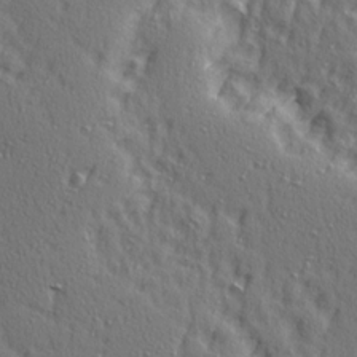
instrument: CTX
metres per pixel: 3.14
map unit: Ave
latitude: 15.4427
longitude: -105.1026
